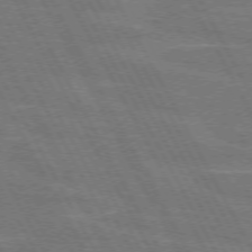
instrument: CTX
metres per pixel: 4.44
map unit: lApd
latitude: 71.8016
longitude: -55.0647
